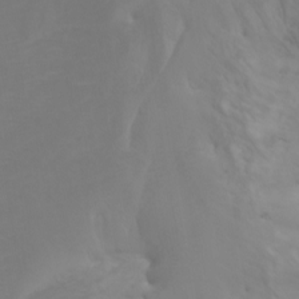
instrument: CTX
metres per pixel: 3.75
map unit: Nhu
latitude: -7.4643
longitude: -70.3278
